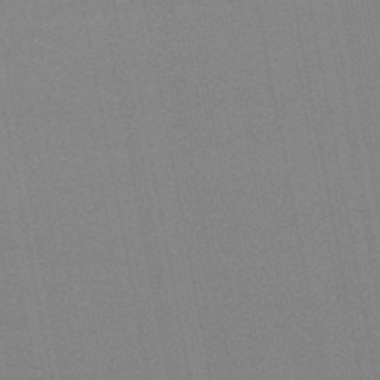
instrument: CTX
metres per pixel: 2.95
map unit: HNb
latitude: -47.6722
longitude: 58.8407
